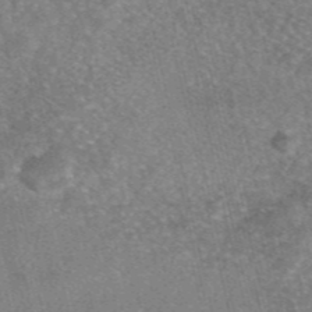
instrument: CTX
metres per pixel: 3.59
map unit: eAb
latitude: 46.3845
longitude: 104.8975
